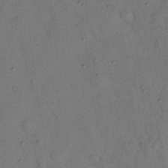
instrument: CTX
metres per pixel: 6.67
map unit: Nhu
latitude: 25.5371
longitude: -73.5560
